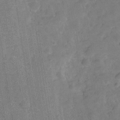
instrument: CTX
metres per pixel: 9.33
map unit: Hve
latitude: -29.2754
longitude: 92.5385
